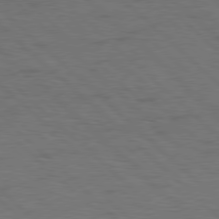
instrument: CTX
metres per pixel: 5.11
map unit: Hpe
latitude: 77.7827
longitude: -155.4804
